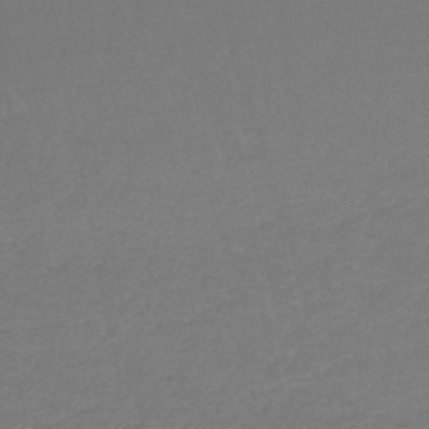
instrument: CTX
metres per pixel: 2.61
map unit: lHb
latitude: -45.3888
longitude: 68.6896
